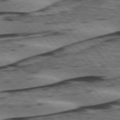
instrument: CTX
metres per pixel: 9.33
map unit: lApd
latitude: 75.8961
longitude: -78.0255
